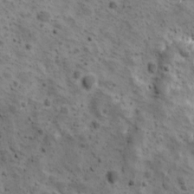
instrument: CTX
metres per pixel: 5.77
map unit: Ave
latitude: 10.6869
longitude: -105.1026
